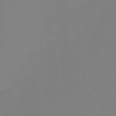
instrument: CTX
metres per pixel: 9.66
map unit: Htu
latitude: -13.3699
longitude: -49.2159
